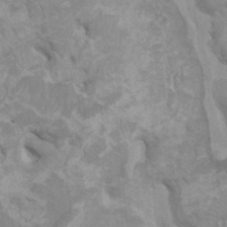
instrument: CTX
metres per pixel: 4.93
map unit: HNhu
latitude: 3.4804
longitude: -2.0255
